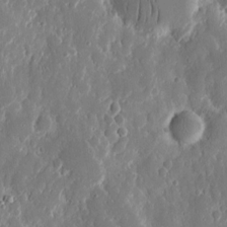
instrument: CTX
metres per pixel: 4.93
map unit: eHh
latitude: 12.6302
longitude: -72.2145
